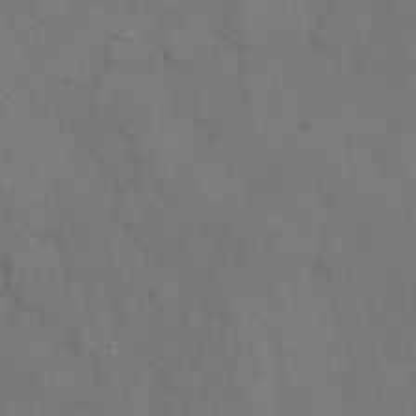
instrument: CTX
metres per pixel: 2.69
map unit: eHh
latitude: 7.6316
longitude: -62.9514
